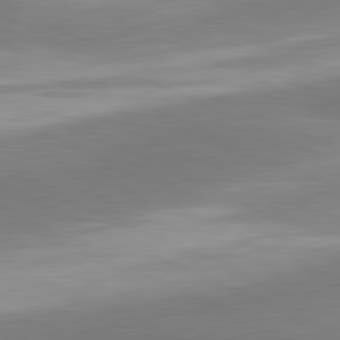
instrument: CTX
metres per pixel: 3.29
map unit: lApd
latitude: 81.2537
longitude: 166.2928
